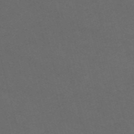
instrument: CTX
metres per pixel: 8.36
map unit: Nve
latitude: -58.5195
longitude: 59.0864
